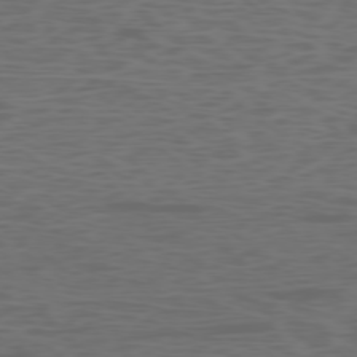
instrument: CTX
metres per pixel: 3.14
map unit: Ap
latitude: -77.6155
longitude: -75.5749
